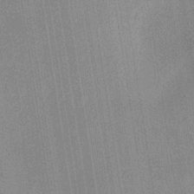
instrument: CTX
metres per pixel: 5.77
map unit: lHb
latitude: -34.5952
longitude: 65.5399
